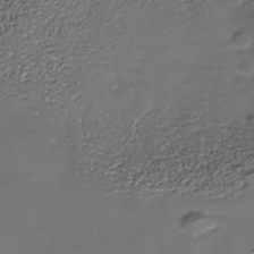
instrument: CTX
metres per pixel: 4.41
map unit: Nhe
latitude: -37.2942
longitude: -90.2334
